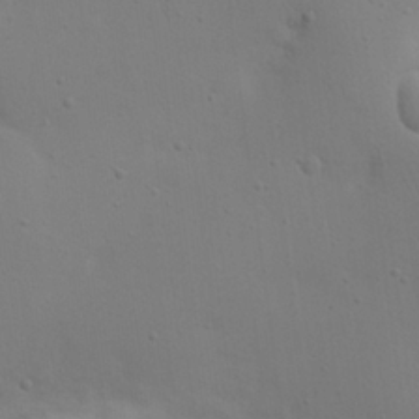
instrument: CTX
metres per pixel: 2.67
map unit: eHh
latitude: 24.2522
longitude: -69.5938
